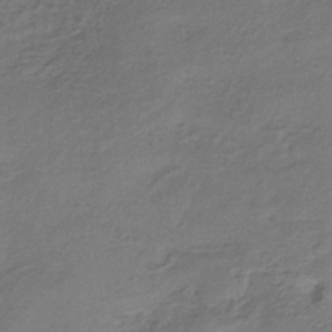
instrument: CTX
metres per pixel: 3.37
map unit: lHb
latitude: -35.1809
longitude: 61.7478
